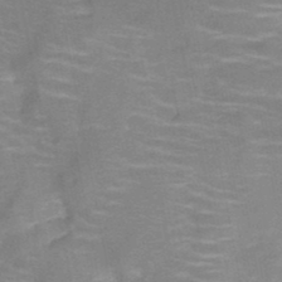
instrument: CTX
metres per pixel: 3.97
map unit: HNb
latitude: -46.6140
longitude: -46.9136
